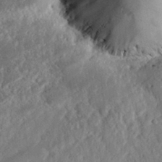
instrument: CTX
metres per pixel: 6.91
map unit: eHh
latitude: 29.8394
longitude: -81.2726
